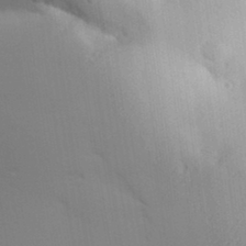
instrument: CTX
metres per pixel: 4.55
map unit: Aa
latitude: 32.4223
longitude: -144.7813
